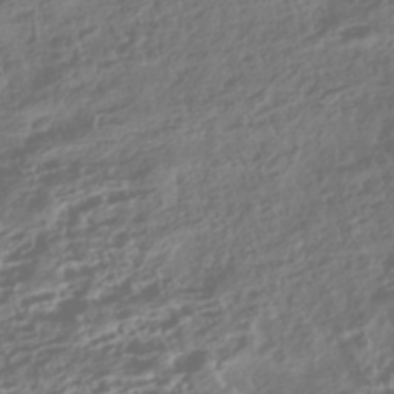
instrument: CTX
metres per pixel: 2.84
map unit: HNhu
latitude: -43.0108
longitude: 104.2739
